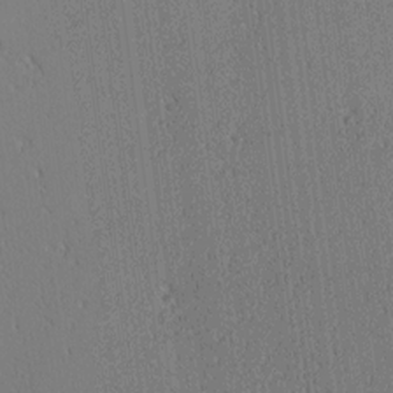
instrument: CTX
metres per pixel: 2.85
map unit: Ave
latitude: 12.2712
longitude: -107.5371
